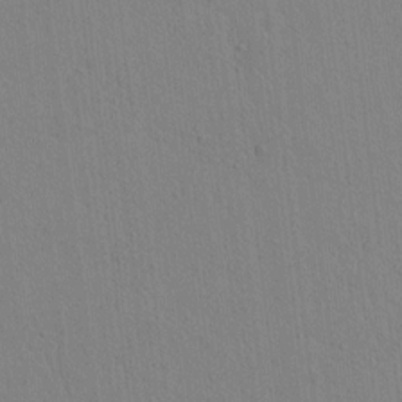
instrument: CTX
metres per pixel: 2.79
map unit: lAvf
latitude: 8.0444
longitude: 167.6344
